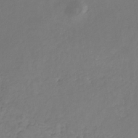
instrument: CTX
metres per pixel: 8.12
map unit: eHb
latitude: -30.6140
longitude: 65.6155
